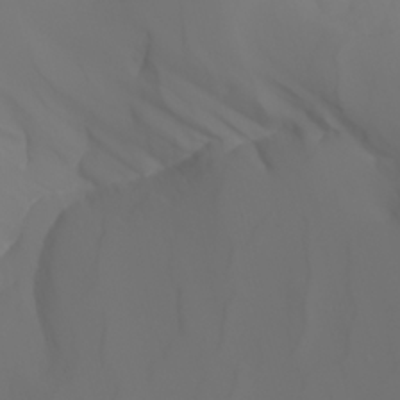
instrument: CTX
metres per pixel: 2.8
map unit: Aa
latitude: -6.6707
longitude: -85.1403
